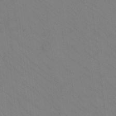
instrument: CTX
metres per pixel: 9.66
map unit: eHh
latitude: -8.9919
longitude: -67.4993
